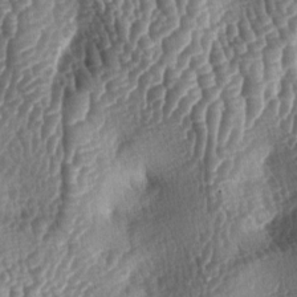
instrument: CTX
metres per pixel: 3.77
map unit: lAa
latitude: -5.3320
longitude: -127.9528
